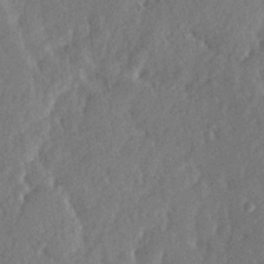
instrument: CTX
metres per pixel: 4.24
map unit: lHvf
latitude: 23.3671
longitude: 144.1039
